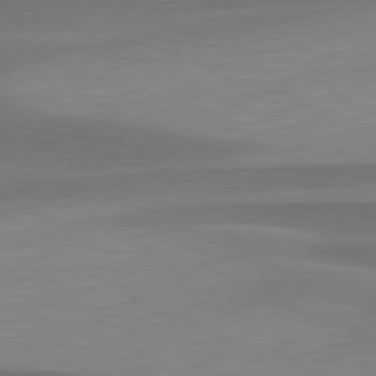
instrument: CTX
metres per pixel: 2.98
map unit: lApd
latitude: 79.5938
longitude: -94.6302
